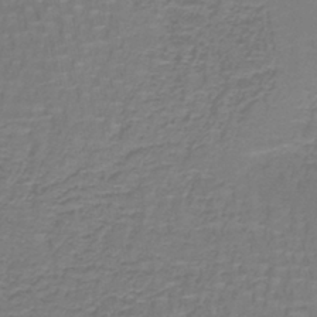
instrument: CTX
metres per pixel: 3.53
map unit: lHb
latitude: -41.8800
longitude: 57.2754
